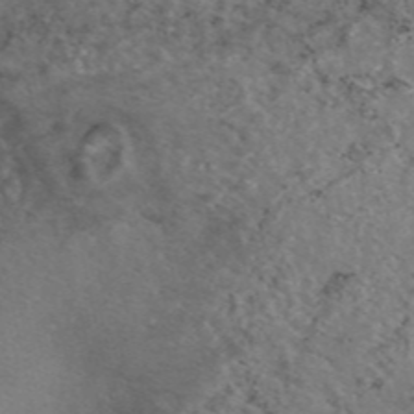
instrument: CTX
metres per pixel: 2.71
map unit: eAb
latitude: 46.8191
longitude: 113.8423
